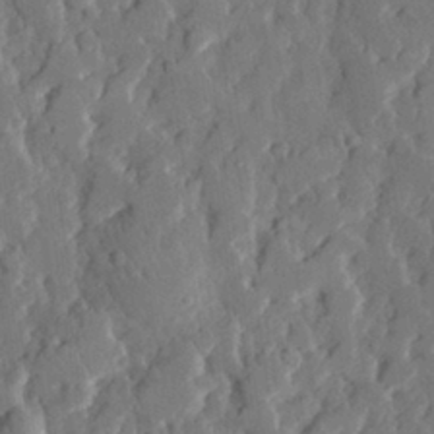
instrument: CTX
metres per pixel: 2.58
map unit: eHh
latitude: 30.2334
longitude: -78.1200
